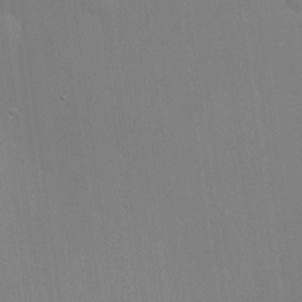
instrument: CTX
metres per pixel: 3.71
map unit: Hve
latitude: 17.4993
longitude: 151.1242
